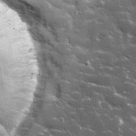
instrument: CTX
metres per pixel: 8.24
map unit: lHvf
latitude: 35.7449
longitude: -91.7639
